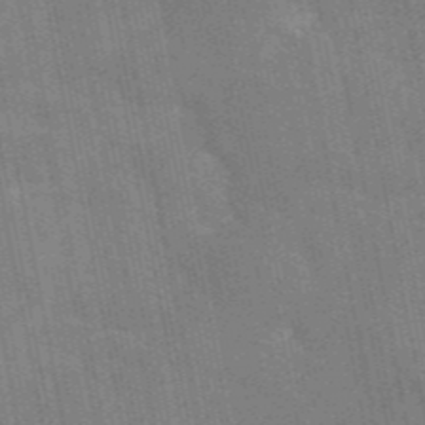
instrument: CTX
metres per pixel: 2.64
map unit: eAb
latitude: 45.7638
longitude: 121.8989
